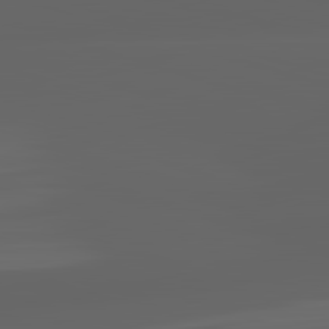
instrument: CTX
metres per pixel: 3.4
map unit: lApd
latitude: 82.9891
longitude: -133.8017
